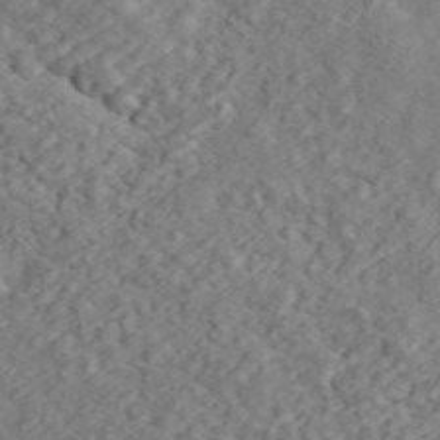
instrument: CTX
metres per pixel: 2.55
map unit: ANa
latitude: 45.0269
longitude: 21.2754
